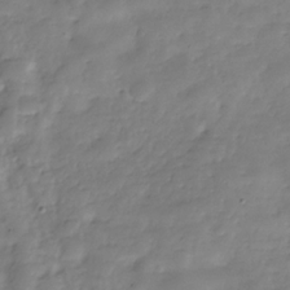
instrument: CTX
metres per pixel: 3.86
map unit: Hve
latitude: -31.1431
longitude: 90.3873
